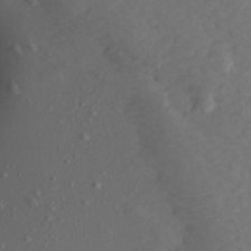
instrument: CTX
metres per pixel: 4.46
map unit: Aa
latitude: 15.8017
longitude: -145.9339
